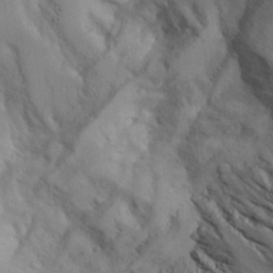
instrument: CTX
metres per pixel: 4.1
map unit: Aa
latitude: 25.2537
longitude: -131.8206
